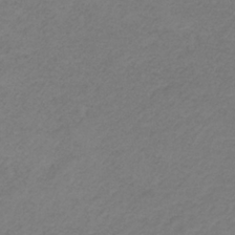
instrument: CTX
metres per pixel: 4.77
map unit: HNb
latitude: -34.0472
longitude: 61.1242
